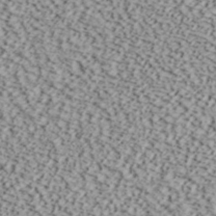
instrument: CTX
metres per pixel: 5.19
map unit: ANa
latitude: 40.5545
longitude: 30.2172
